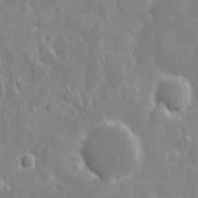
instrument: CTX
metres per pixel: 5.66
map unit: eHh
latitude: 8.6680
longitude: -69.9150
